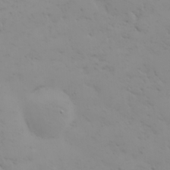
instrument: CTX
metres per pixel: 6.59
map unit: HNhu
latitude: 6.9514
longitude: 14.1417
